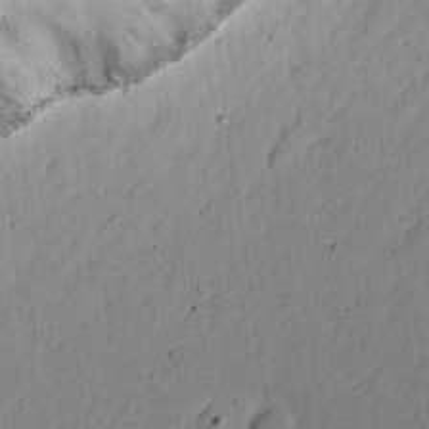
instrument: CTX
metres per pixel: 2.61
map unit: eHh
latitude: 22.1956
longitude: -68.9325
